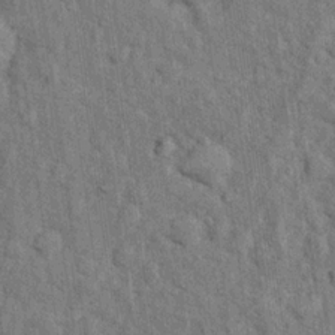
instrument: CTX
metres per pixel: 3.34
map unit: Hto
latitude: 14.2712
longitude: -34.3467
